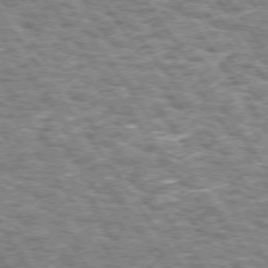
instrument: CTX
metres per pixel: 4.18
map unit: Hpe
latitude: 73.5749
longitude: -131.3104
